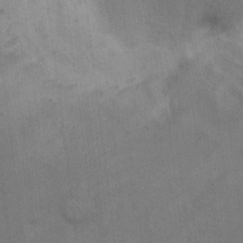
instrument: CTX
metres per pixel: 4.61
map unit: Hto
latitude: 7.0647
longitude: -62.3279
